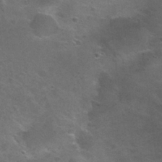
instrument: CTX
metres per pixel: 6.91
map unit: Nhu
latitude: 26.6680
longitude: -50.0633
